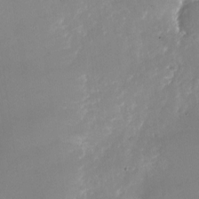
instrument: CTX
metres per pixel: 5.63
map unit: Nhu
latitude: -25.5777
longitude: -72.9703
